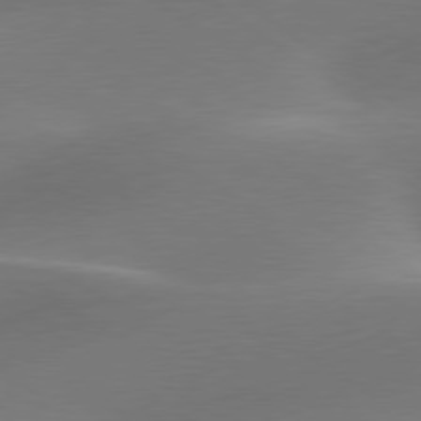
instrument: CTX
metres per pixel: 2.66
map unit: lApd
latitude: 79.8206
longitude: -91.4426
